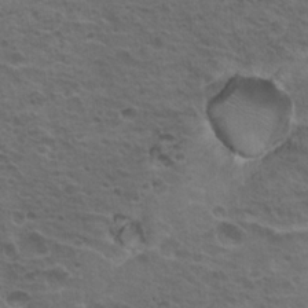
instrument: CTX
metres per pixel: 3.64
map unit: Hto
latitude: 18.9891
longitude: -32.0255
